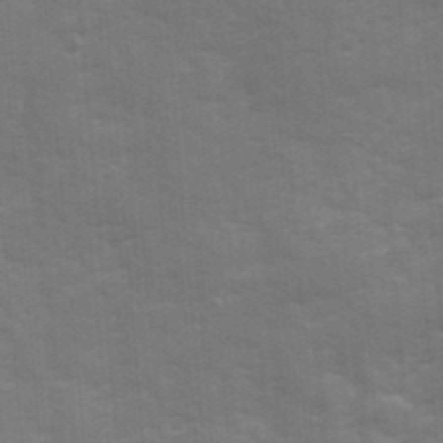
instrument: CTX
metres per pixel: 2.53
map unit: Ave
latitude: 12.3656
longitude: -102.4223
